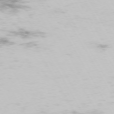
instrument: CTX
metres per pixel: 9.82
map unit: Hpe
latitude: -73.5399
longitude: 3.8800
